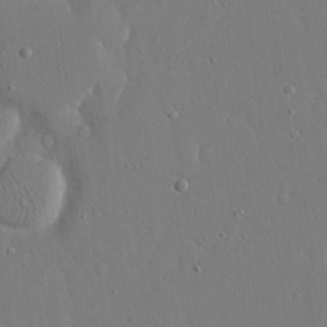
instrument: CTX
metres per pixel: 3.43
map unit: eHh
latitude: 16.3656
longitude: -70.9702
